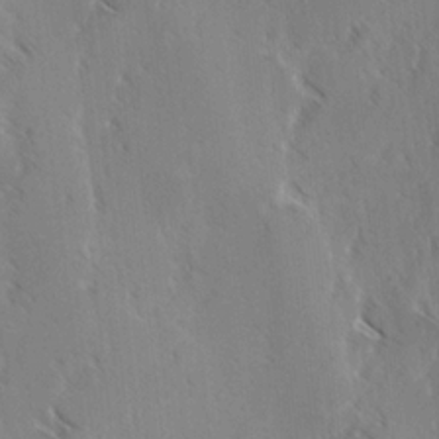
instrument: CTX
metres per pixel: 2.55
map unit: lAvf
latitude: -4.3306
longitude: -114.3278
